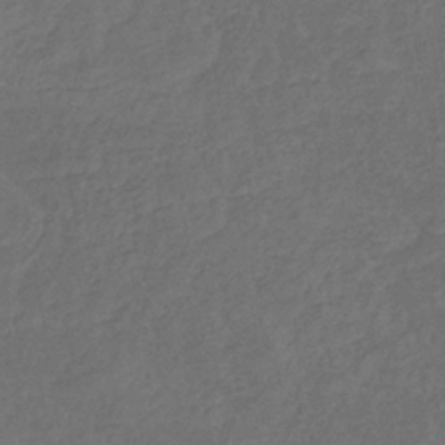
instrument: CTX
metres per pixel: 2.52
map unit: eHb
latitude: -32.6330
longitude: 72.3306
